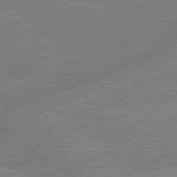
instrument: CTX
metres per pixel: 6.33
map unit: lApd
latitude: 79.1781
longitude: -144.9325
